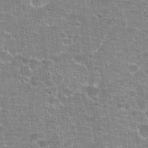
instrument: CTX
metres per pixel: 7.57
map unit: Hto
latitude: 21.3104
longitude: -42.6302
